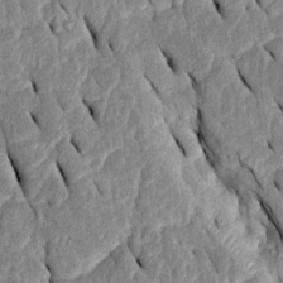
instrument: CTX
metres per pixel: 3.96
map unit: Htu
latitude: -0.5763
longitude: 150.1227
